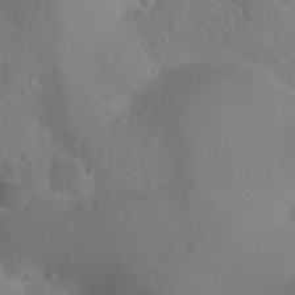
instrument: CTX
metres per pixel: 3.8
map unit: Nhu
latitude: 24.3278
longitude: -52.4601
